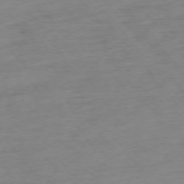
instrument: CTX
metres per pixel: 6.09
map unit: Ap
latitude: -76.1606
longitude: -65.1025
